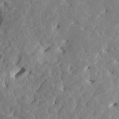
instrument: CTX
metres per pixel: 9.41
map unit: HNhu
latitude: 5.4993
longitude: -6.6490
